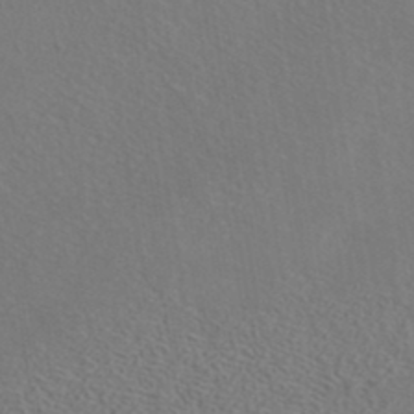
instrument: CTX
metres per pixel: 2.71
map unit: ANa
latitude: 37.3482
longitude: 18.9164
